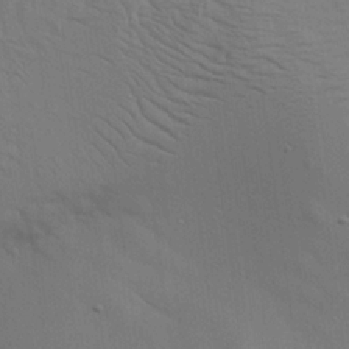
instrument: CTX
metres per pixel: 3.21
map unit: Aa
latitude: 19.7071
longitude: -141.2159
